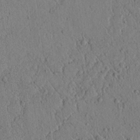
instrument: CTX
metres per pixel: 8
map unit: lAvf
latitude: 6.4223
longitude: 158.9352
